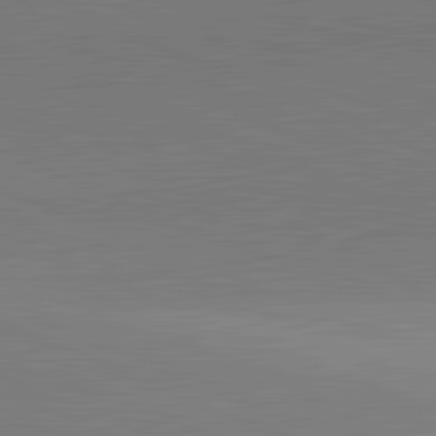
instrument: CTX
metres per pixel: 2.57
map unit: lApd
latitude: 82.0822
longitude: 138.5763
